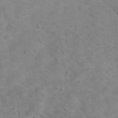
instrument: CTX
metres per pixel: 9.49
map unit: Hto
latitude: 17.4993
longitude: -38.2522
